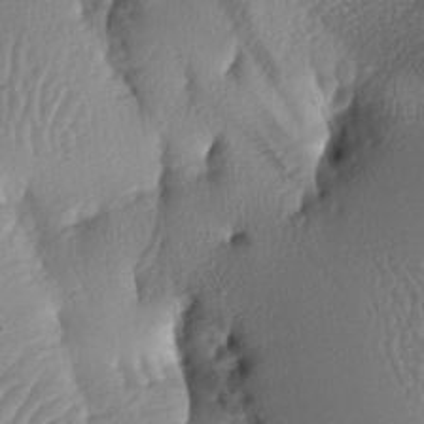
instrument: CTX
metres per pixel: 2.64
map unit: lAa
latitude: -6.8408
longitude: -129.3859
